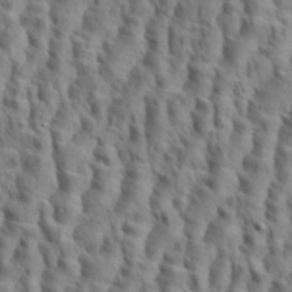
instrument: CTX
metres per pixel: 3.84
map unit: eHh
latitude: 35.0269
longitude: -138.2333
